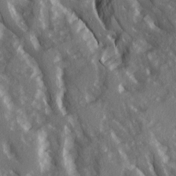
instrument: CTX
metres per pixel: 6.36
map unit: Ave
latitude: 15.5372
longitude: -130.9514
